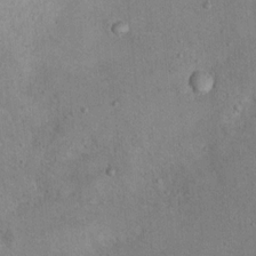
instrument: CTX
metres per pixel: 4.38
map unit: Nhu
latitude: 12.3845
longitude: -26.7813
